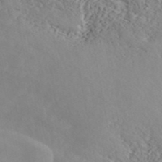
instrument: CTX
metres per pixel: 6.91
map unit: ANa
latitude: 42.2145
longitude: 52.8219
